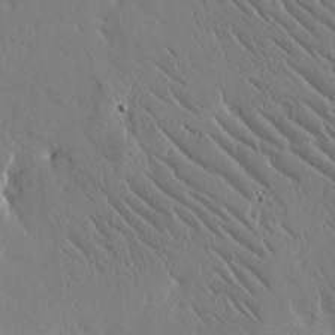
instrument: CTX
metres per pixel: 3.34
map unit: Htu
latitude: -2.1416
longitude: 175.6721
